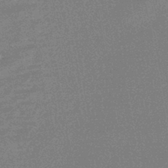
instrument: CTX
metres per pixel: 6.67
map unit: HNhu
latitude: -43.2564
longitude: 99.1431
